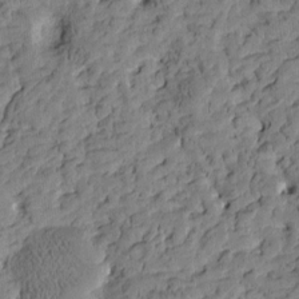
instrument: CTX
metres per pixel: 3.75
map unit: Htu
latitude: -3.4832
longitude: 175.4643
